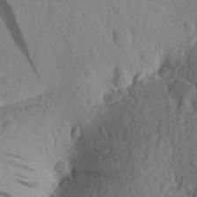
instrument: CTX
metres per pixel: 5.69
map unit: Aa
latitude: 26.5924
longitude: -145.0269
